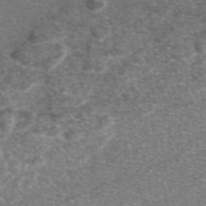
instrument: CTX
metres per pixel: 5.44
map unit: eAb
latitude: 47.7072
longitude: 108.5007
